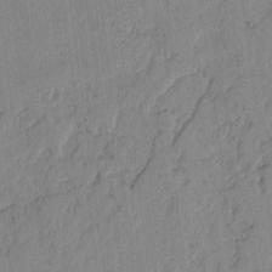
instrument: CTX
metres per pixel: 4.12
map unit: lAvf
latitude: -2.1227
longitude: -105.4994
